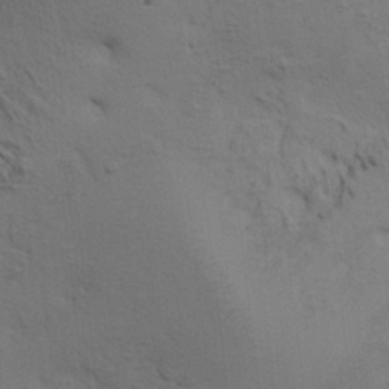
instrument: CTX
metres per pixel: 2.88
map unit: HNhu
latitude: 10.9892
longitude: 23.1431
